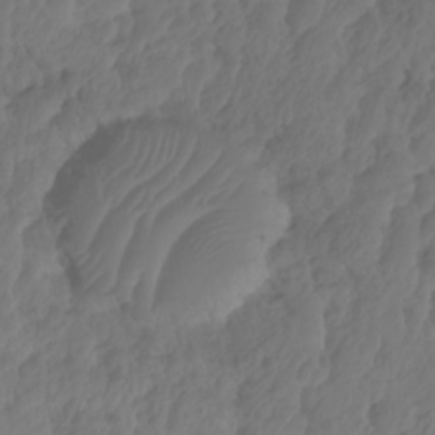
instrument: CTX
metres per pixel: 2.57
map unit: HNhu
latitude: -24.5385
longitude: 50.3117
